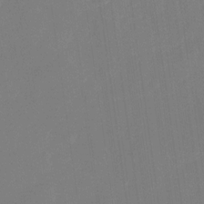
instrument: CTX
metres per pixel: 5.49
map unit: Nhu
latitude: -28.5763
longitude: -65.7261
